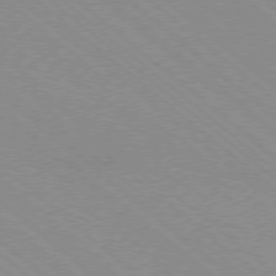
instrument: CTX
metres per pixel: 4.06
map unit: Ap
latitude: -78.5762
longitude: -65.4615
